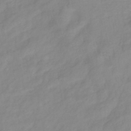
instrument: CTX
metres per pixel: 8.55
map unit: eHb
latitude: -40.0094
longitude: 80.8786
